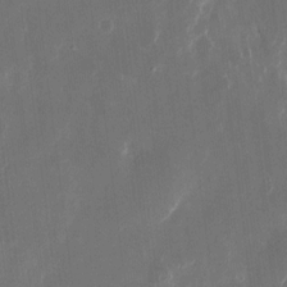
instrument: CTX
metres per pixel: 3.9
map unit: eHh
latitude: 10.7624
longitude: -71.5182
